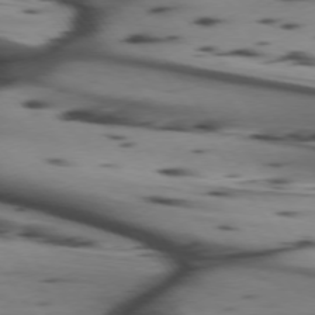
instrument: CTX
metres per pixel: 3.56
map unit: lApd
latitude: 74.4601
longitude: -64.5546
